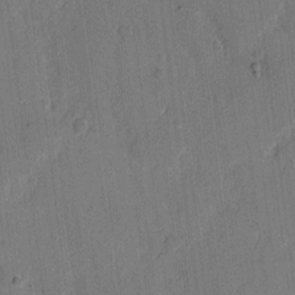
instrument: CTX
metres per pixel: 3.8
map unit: eHh
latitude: 7.2726
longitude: -66.4790
